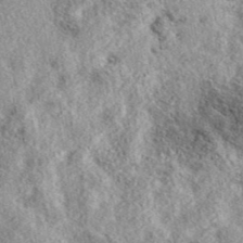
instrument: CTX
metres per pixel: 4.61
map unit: eAb
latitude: 39.3859
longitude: 111.8611
